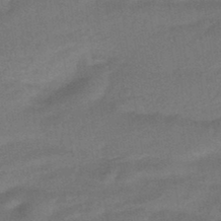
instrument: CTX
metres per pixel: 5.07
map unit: HNhu
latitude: -45.7667
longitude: 90.9164
